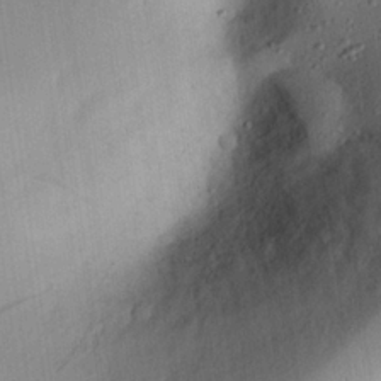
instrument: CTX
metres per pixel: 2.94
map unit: eHh
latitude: 25.5938
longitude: -76.2900
